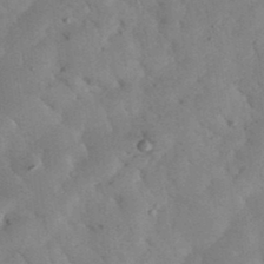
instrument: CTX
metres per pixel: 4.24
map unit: eHh
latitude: 35.8394
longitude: -68.2334
